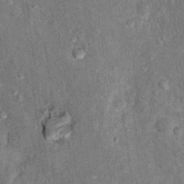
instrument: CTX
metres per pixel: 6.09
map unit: Hto
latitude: 10.7624
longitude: -37.2915
